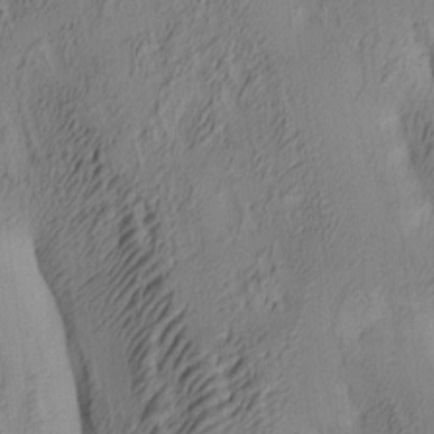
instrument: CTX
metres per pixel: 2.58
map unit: lAa
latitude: 4.8191
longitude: -115.6127
